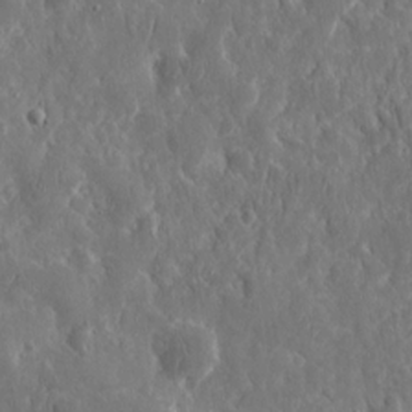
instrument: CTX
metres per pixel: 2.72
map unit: eHh
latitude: 12.8569
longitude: -73.2915
